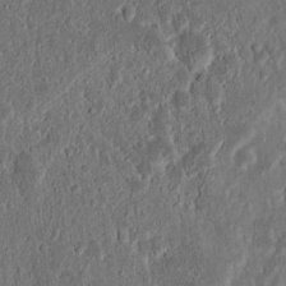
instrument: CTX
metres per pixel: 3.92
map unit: Nhu
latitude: 13.7639
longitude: -73.9151
